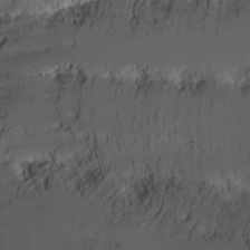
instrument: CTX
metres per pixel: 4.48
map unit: Nhu
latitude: -8.7841
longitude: -81.4993
